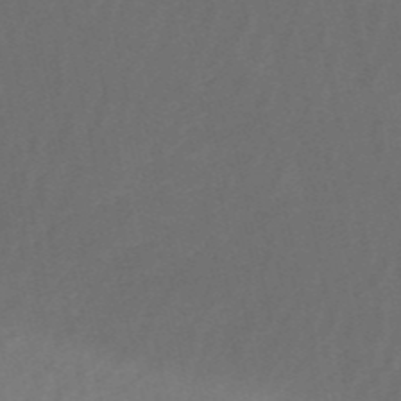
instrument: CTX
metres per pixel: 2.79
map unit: HNb
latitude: -53.2187
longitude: -42.1578
